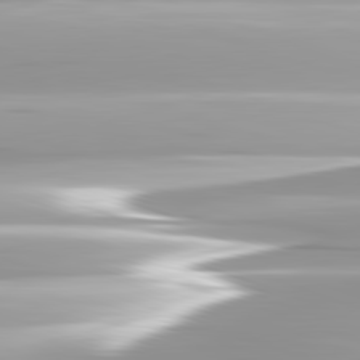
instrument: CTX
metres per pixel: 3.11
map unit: lApd
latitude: 82.6868
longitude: -139.4804
